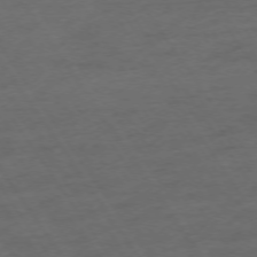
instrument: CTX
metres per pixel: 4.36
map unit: Ap
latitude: -74.3307
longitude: -75.1781
